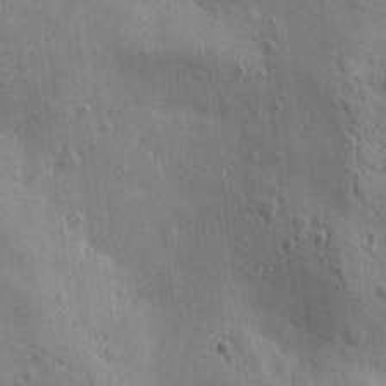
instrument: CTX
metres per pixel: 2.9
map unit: Htu
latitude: 0.4223
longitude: -175.7450
